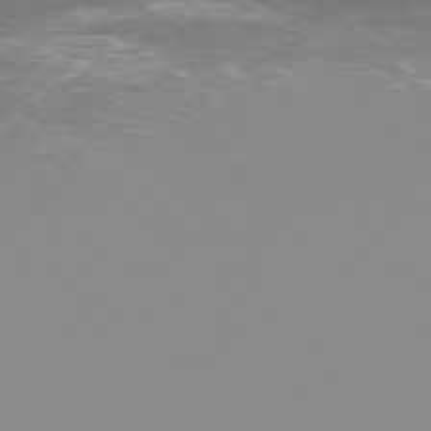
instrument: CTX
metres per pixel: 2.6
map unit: Hpe
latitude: -78.1794
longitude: 15.7667
